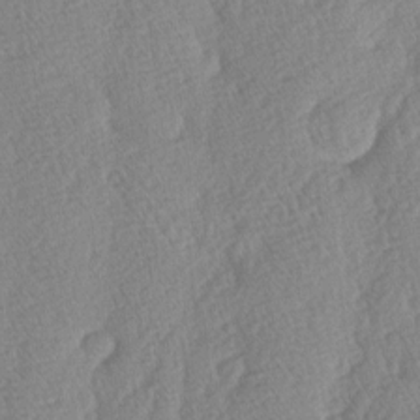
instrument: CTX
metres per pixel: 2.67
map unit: lAa
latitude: -5.0297
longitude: -130.4223
